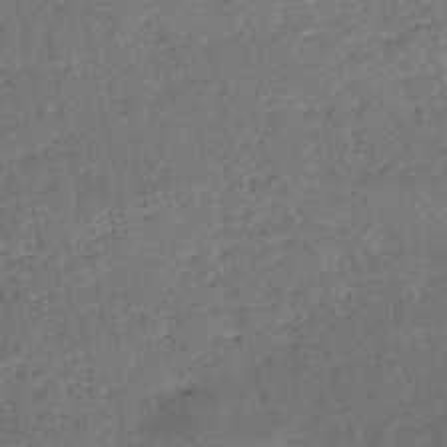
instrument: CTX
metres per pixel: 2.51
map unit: HNb
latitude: -51.1809
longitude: -49.8016
